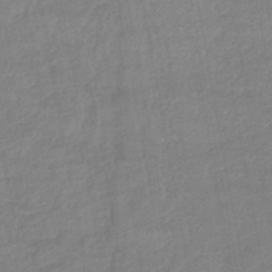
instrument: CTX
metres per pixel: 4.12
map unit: lHb
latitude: -45.8800
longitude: 73.3132
